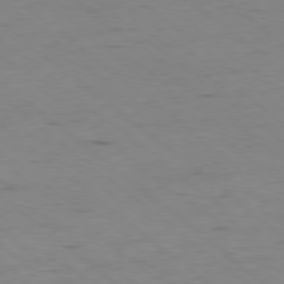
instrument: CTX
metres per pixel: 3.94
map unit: Hpe
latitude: -78.6140
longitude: 16.3307
